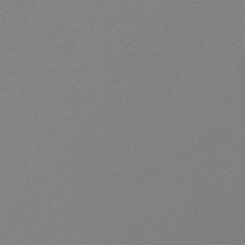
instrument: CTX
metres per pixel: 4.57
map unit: lHb
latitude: -46.7463
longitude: 57.5777
